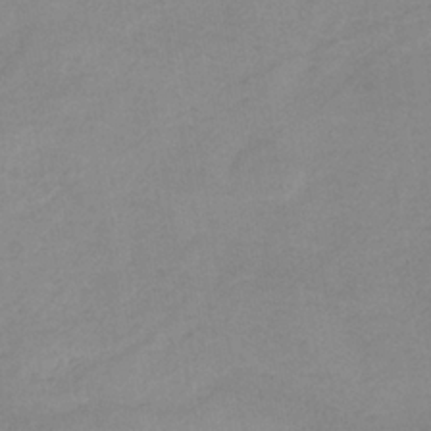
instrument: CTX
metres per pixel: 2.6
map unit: HNb
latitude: -31.9745
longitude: 62.1416
